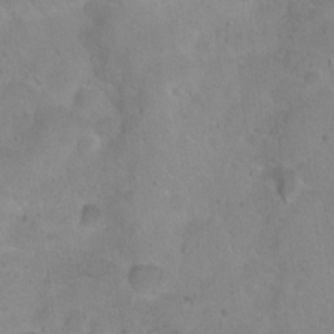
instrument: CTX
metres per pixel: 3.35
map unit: Ht
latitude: 4.4223
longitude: -19.7638
